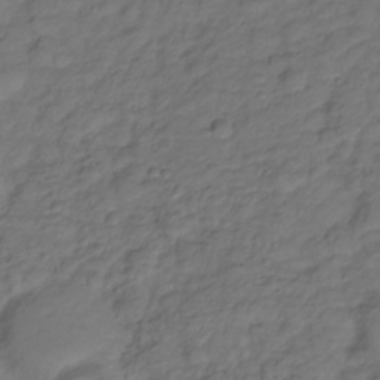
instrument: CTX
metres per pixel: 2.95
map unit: Hve
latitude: -28.1795
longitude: 91.7289
